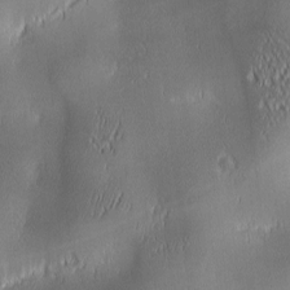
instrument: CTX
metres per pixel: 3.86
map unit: lAa
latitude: 2.0444
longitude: -117.1403
